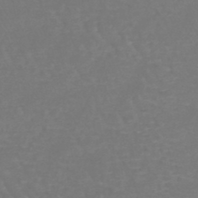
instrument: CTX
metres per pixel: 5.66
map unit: lHb
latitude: -45.6533
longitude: 76.7085
